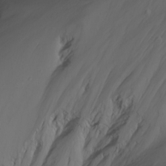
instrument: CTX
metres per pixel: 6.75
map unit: Nhu
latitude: -13.9178
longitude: -61.2159
